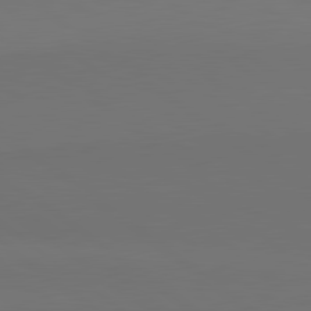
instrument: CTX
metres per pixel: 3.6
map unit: lApd
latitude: 81.1025
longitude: 154.1039
